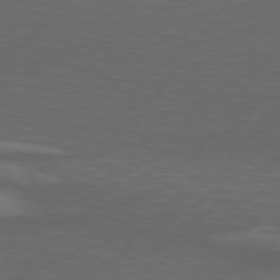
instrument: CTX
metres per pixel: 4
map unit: lApd
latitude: 74.5357
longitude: -78.8758
